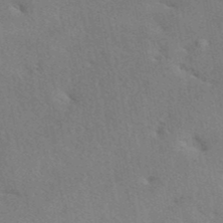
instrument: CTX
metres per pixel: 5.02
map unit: eAb
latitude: 41.9150
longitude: 107.7667
